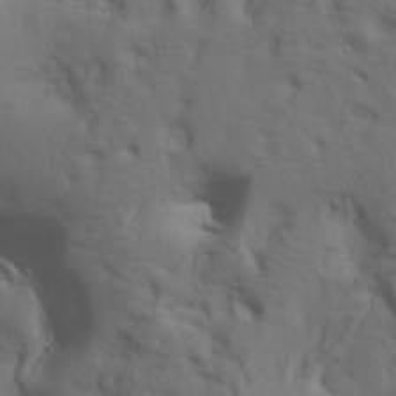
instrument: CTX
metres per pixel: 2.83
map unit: lAa
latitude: 19.3481
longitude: -139.1592
